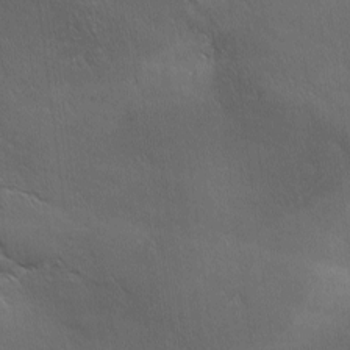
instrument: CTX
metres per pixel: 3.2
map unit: Ave
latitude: 1.1403
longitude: -113.8961
